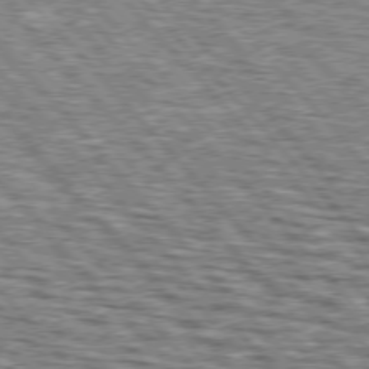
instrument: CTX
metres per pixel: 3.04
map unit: lApd
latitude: 75.9717
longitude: -74.9892
